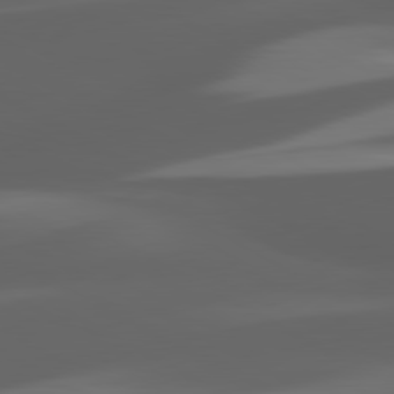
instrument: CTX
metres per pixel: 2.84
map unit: lApd
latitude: 80.4790
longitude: -144.7624
